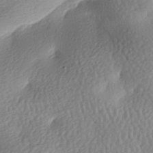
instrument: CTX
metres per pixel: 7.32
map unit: lAa
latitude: -8.0283
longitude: -127.0837
